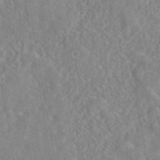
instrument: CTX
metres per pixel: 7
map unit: eAb
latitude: 45.0080
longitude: 116.9163
